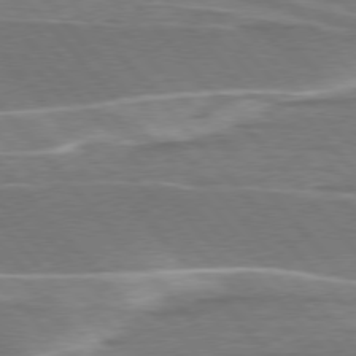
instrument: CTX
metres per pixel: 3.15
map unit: lApd
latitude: 76.2144
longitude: -63.3482
